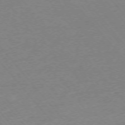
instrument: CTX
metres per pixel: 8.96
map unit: Ap
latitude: -75.3132
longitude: -81.0080
